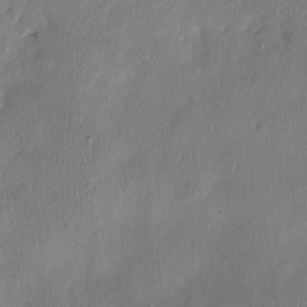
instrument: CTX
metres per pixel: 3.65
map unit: Nhu
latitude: -1.2943
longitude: -14.6869
